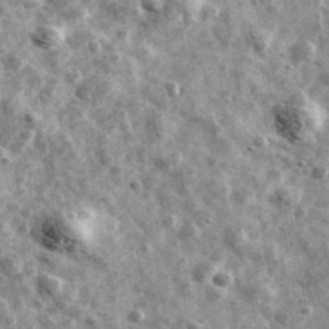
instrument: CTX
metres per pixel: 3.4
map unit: Ave
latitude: 42.1767
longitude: -107.8205
